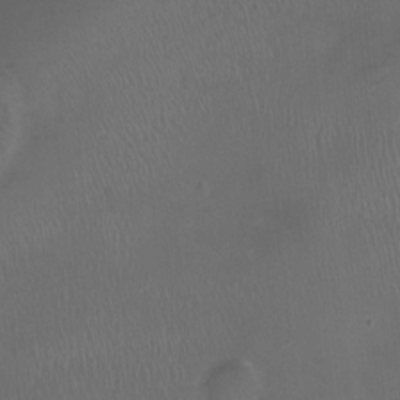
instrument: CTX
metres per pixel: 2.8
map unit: Nhu
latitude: -12.2362
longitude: -41.3292
